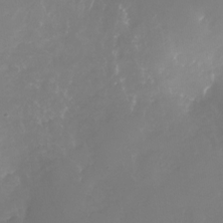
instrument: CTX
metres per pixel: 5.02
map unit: Nhu
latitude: -27.5399
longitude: -71.8394
